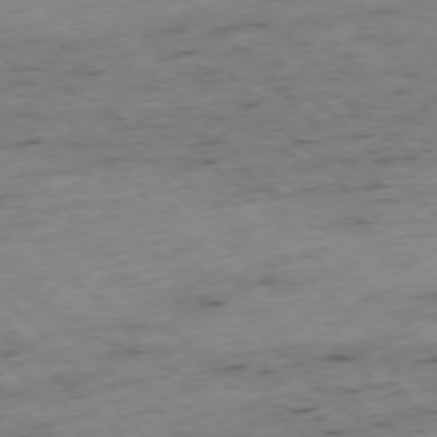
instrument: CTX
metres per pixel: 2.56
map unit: Hpe
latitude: -77.1998
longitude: -16.9892
